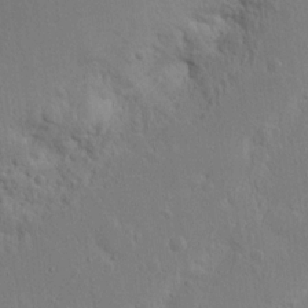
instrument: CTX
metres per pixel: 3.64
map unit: Nhu
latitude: 15.9151
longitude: -74.8947
